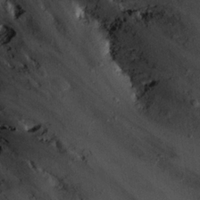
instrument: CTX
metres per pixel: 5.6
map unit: Nhu
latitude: 22.7624
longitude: -67.6127
